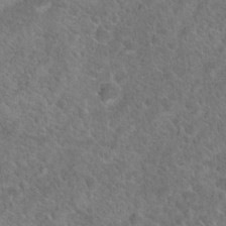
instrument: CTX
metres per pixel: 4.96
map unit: Hto
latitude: 19.1403
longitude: -43.5371
